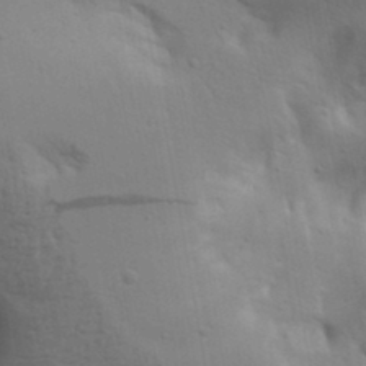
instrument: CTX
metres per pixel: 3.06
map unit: lAa
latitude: 18.5734
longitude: -138.7057
